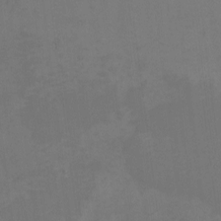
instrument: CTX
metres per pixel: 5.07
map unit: eHh
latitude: -1.9367
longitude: -79.0459
